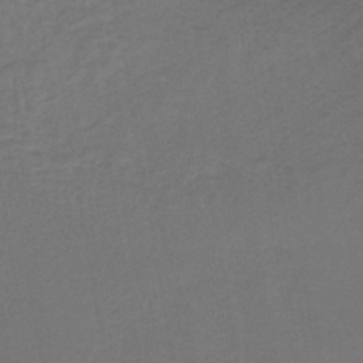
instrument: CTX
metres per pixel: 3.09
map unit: lHb
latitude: -42.7652
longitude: 74.9920
